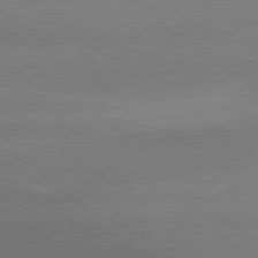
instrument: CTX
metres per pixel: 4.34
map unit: lApd
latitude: 80.3467
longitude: -135.3481
